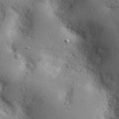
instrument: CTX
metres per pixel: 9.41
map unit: eHh
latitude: 26.4412
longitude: -75.2159
